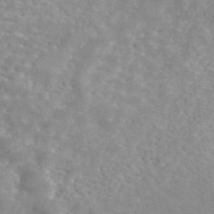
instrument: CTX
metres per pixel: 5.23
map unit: ANa
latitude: 45.8583
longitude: 23.7667
